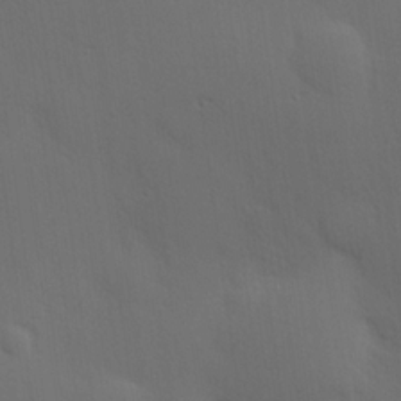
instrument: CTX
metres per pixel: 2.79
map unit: Hve
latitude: 19.3859
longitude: 150.5196
